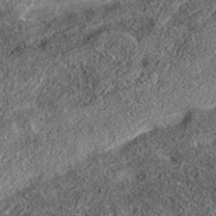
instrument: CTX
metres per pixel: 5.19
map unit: eAb
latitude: 36.7624
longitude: 107.0675
